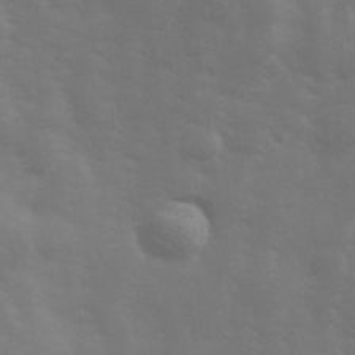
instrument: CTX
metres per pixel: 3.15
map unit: Hve
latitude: 33.3104
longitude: 150.1984
